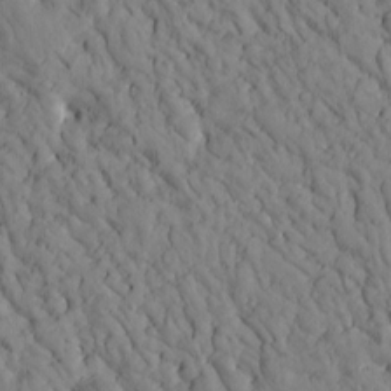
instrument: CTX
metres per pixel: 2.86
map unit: Htu
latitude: -2.8974
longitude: 173.9556
